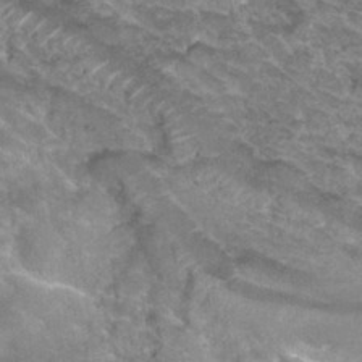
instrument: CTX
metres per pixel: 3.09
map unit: Hto
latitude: 33.9150
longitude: -47.3860
